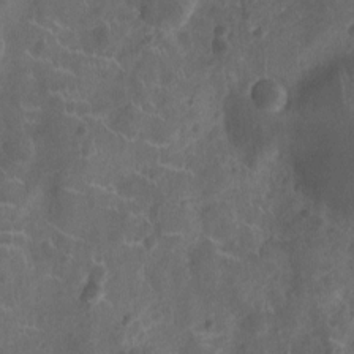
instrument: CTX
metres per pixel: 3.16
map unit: Ht
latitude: -9.8989
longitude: -21.4238
